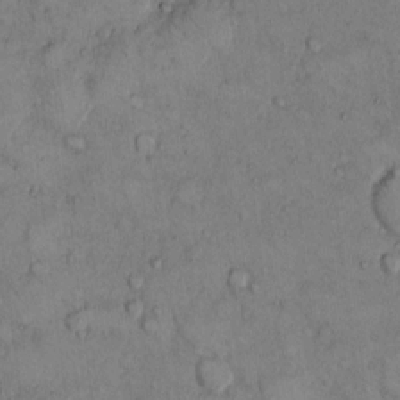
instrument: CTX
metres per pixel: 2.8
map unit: Hto
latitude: 9.9150
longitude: -59.8394
